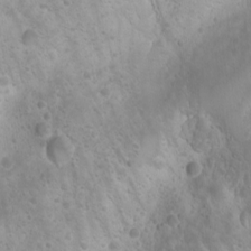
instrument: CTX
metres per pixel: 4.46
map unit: Nhu
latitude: -4.0094
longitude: -87.8016
